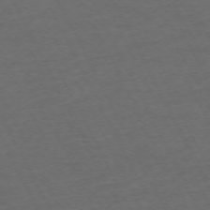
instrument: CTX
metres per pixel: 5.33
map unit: Hpe
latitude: -71.1620
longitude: 15.4833
